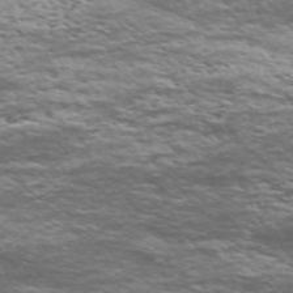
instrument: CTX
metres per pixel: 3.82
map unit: Nve
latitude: -59.1053
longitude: 56.9919
